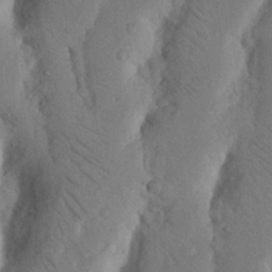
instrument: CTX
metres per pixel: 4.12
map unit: Nhu
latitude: 19.7071
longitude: -75.9906
